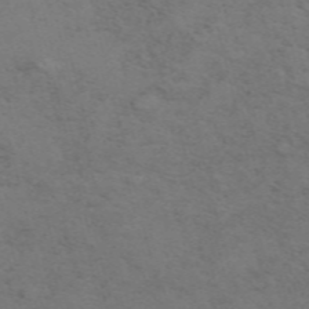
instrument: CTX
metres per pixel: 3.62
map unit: ANa
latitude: 51.0836
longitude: -71.1781
